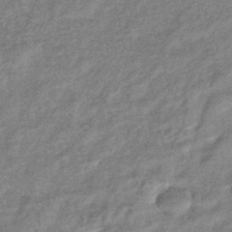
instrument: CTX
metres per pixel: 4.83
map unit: eHb
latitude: -39.3699
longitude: 80.2362
